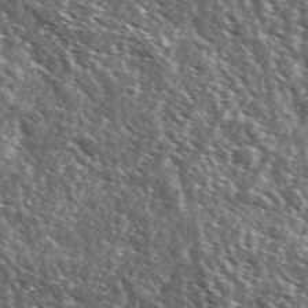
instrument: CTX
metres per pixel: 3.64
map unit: Ave
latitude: 37.3482
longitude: -108.1766
